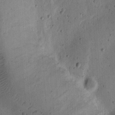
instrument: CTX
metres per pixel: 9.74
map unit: Ht
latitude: 14.2145
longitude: -74.4223
